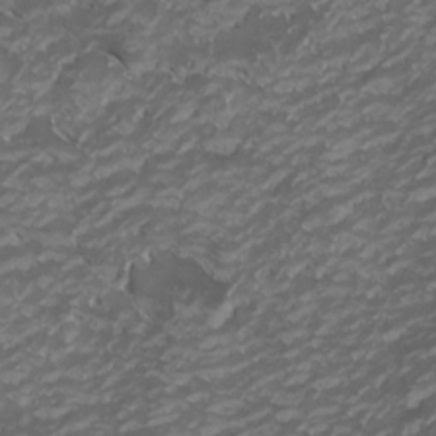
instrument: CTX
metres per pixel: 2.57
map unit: Nhu
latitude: -0.6897
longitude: -80.2333
